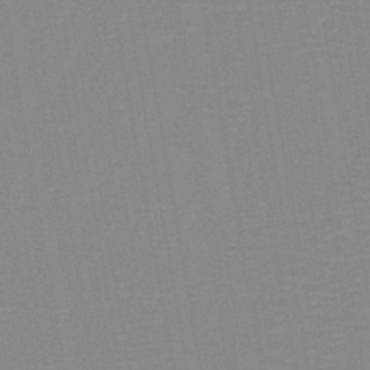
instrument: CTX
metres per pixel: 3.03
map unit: lHb
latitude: -40.9164
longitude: 52.8974
